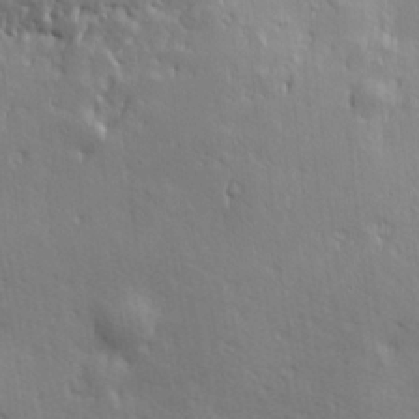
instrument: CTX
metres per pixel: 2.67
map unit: Hve
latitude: 23.8016
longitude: -97.0458
